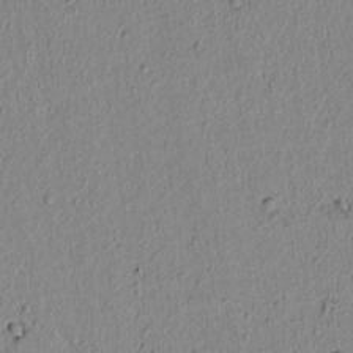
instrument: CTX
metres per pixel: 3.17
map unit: lAvf
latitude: 6.4601
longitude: 165.2943
